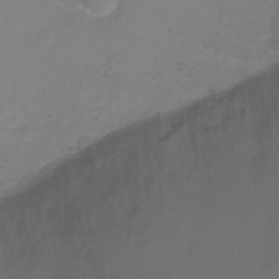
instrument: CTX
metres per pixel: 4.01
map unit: Ht
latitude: 2.0633
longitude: -33.9528
